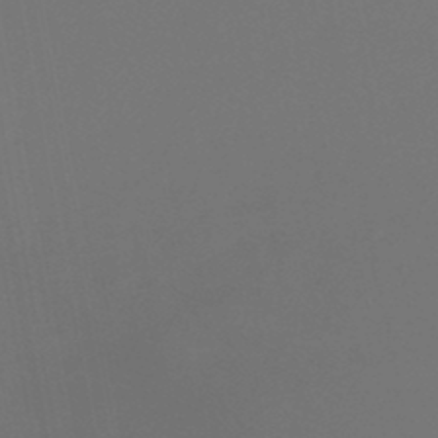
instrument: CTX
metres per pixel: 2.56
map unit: lHb
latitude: -47.0864
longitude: 74.1795
